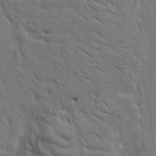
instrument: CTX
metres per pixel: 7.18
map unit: Ht
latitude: 9.9906
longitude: -76.6679
